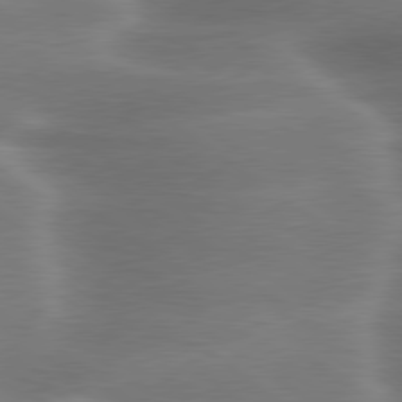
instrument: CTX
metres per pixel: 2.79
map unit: lApd
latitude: 79.8961
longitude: -119.0647
